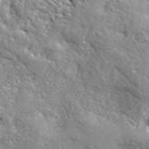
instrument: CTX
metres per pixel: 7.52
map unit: ANa
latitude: 41.1025
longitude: -87.1403
